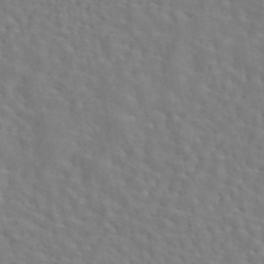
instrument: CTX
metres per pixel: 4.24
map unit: eAb
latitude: 44.5734
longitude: 113.0676
